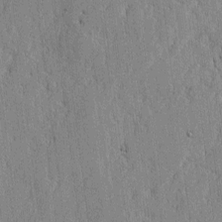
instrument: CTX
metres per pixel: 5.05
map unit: lAvf
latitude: -0.3307
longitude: -107.1025
